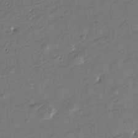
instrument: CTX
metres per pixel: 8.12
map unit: Htu
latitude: -7.4832
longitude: 176.6896
